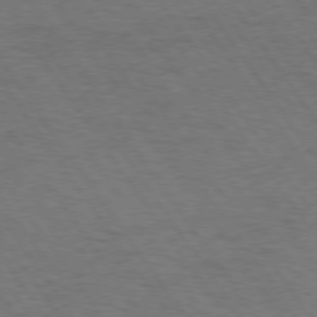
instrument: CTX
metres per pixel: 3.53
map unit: Hpe
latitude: 74.8947
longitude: -140.3467
